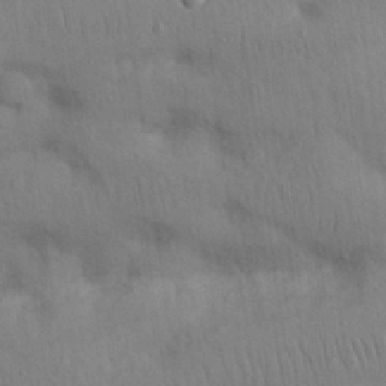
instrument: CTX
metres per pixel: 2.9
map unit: Nhu
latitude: 27.4238
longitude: -69.5182
